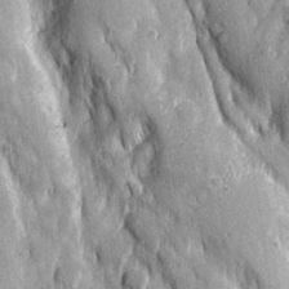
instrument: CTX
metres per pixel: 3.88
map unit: Ave
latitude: 23.0269
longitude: -133.7261
